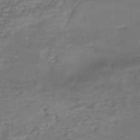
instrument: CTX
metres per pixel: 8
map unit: Nhe
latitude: -48.4440
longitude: -171.6505
